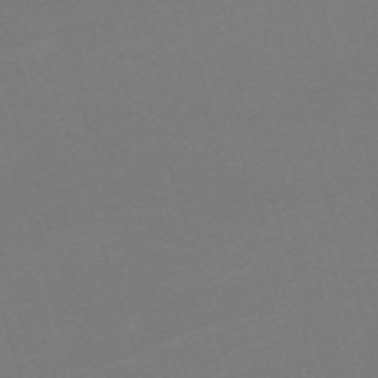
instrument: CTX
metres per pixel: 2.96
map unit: eHh
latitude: -63.8044
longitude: 49.2943
